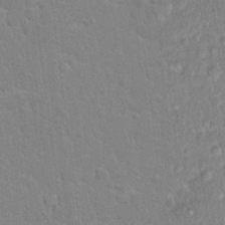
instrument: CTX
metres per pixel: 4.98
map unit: Hto
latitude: 16.4223
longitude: -41.0080
